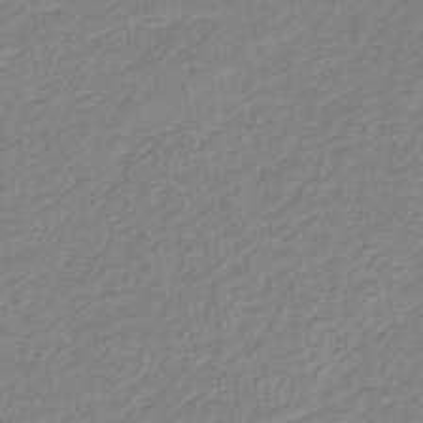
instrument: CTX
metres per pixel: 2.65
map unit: eHb
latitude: -30.4062
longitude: 64.1606
